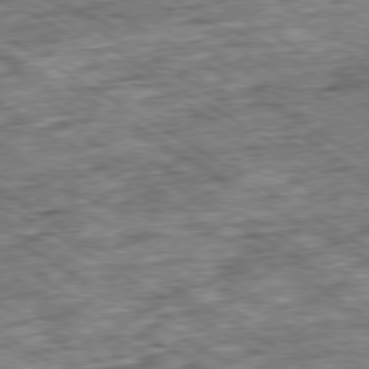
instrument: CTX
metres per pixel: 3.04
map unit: Ap
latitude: -79.9178
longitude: -74.1767
